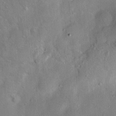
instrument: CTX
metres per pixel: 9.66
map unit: Hve
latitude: -11.5021
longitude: 175.3698
